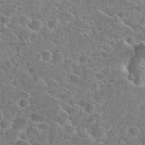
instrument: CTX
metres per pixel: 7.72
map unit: Hto
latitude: 24.6301
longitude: -47.3104
